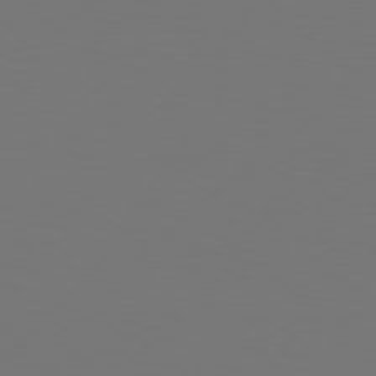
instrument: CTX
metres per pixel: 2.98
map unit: Hpe
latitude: 77.0269
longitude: -130.3468
